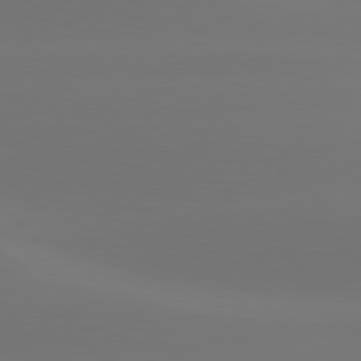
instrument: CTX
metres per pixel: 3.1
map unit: Hpe
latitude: 78.1389
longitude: -130.0444
